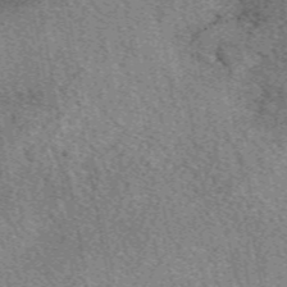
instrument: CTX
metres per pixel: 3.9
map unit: eAb
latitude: 50.1011
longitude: 115.2376
